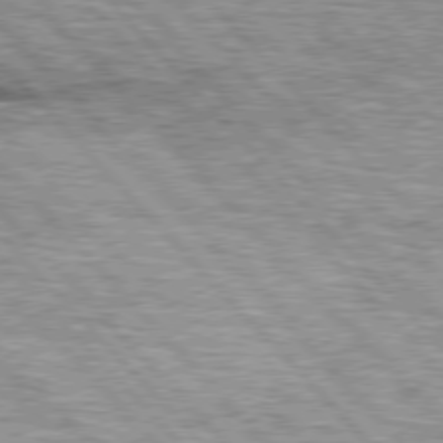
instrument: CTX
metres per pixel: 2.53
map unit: lApd
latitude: 76.4601
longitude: -82.9135
